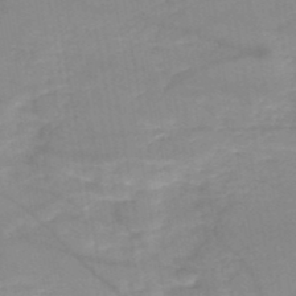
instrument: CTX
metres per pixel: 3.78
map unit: HNb
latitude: -50.3117
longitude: -39.7638
